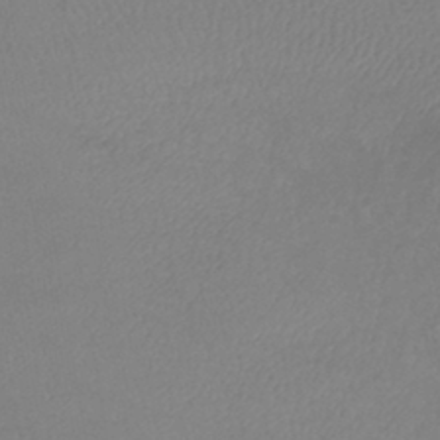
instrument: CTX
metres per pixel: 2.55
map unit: lHb
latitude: -41.4454
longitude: 74.3873
